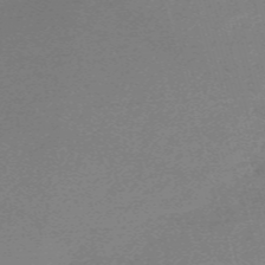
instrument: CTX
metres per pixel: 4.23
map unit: Nve
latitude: -58.6707
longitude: 54.3117
